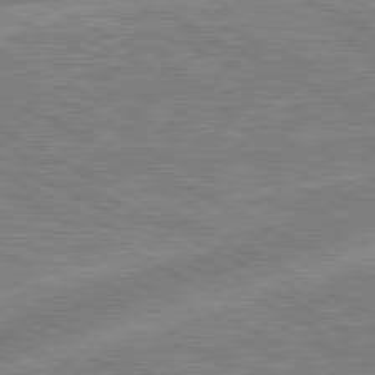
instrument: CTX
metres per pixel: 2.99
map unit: lApd
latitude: 81.0080
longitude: -168.8380
